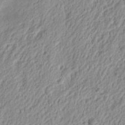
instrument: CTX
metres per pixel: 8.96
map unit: Nhu
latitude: 13.1214
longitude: -73.3104
